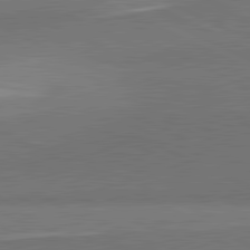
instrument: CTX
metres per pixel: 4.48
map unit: lApd
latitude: 81.6505
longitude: 157.6911
